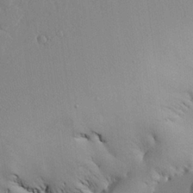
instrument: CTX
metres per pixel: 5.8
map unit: Aa
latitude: 24.5734
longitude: -128.8191
